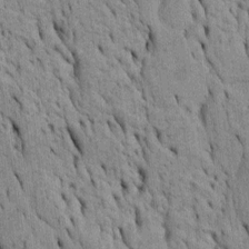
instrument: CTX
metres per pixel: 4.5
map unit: Htu
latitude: -5.4265
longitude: 152.6707
